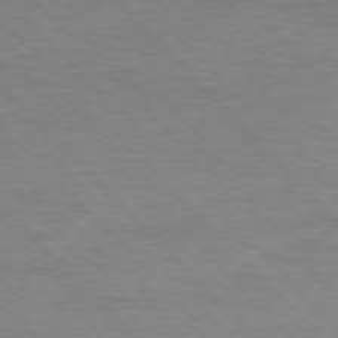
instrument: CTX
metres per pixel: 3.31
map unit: Ap
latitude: -76.8030
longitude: -95.1592
